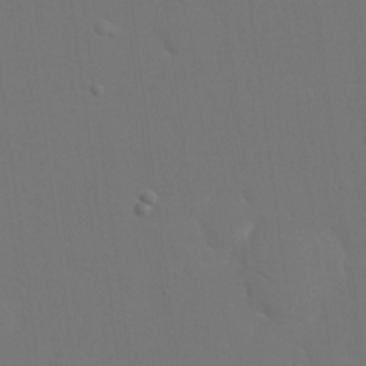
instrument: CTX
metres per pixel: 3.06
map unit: eHh
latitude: 18.5168
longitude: -69.3482
